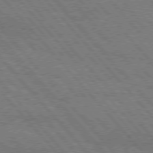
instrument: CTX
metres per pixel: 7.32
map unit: Hpe
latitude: 76.3089
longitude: -150.4601
